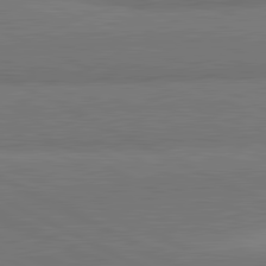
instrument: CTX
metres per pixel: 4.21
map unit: lApd
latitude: 82.1011
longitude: 159.5588
